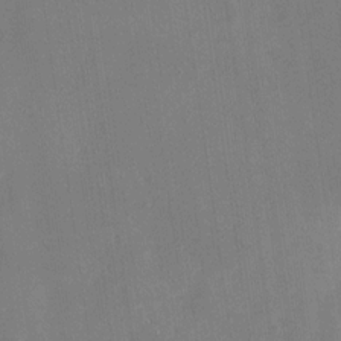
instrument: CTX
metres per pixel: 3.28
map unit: Nhu
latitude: -28.9920
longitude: -74.7057
